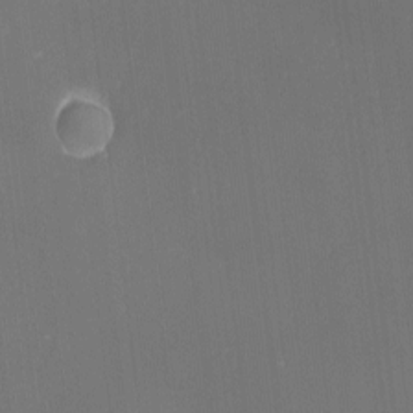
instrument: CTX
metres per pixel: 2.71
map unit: eHh
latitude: -1.6911
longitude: -80.1767
